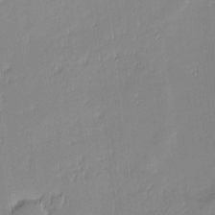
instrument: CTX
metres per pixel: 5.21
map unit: eHh
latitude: -2.7274
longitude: -82.1577
